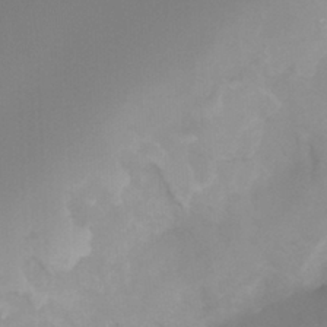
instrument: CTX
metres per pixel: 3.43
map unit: Ht
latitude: -13.2565
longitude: -51.2348
